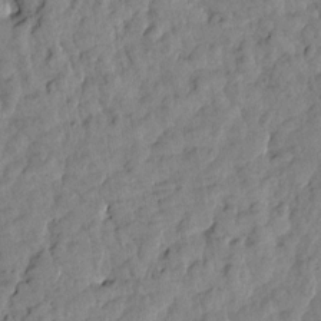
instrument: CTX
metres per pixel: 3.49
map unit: Htu
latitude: 1.5749
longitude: -179.8206
